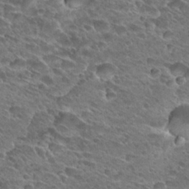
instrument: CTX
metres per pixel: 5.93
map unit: Hto
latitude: 28.9513
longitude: -38.9514
